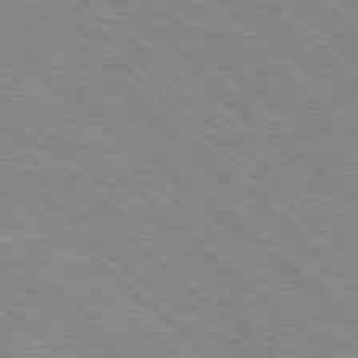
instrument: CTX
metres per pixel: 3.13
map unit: Hpe
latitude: 77.8583
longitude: -152.7247
